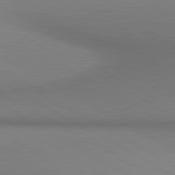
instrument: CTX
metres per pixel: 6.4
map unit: lApd
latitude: 80.8002
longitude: 155.5399
